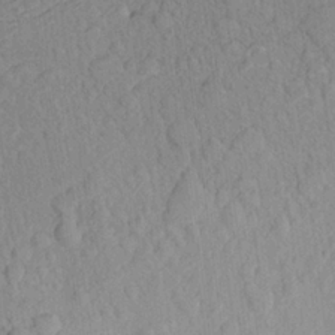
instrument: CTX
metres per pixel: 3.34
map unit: Aa
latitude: 22.8947
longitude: -143.3482
